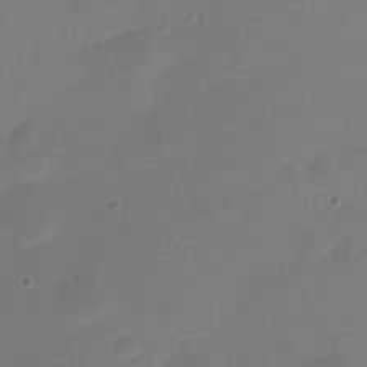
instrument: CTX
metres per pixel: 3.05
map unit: Nve
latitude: -22.2173
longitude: 105.8044
